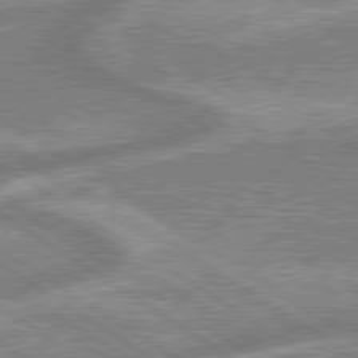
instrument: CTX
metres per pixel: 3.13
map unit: lApd
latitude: 79.4616
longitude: -170.4034
